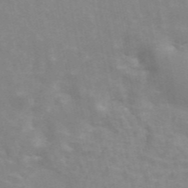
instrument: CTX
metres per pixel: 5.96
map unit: ANa
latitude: 45.6316
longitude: 25.8611
